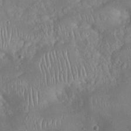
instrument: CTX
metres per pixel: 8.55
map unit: eHh
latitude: 22.9703
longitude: -67.5182
